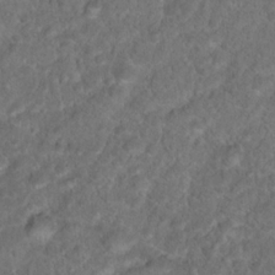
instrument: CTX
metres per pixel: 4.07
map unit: Hto
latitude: 17.9717
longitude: -40.8569
